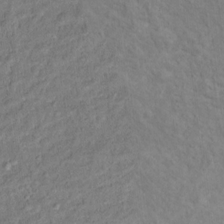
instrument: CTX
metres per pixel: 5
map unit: Ht
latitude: 12.7624
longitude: -39.9339
